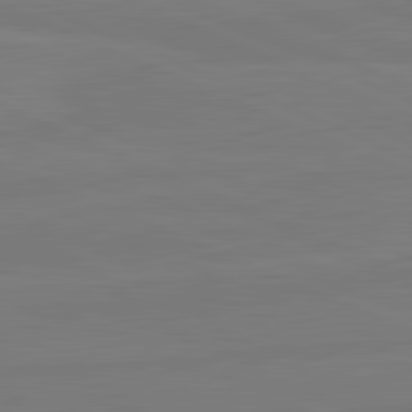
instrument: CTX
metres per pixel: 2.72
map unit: lApd
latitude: 81.8016
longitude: -178.6113
